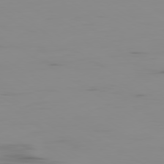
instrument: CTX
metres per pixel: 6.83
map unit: Ap
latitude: -79.7099
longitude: -78.4223
